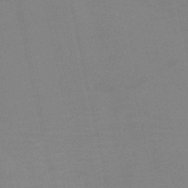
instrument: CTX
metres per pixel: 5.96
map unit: HNb
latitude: -52.4818
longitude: -47.4994
